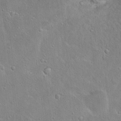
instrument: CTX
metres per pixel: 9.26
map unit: Hto
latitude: 15.9717
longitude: -37.6694
